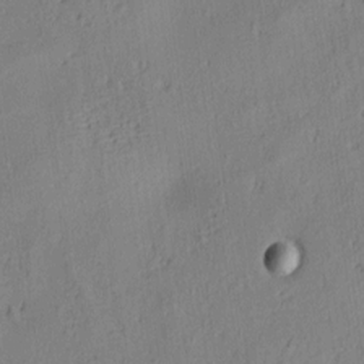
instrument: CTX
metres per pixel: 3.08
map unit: lAa
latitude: 5.7639
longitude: -114.5734
